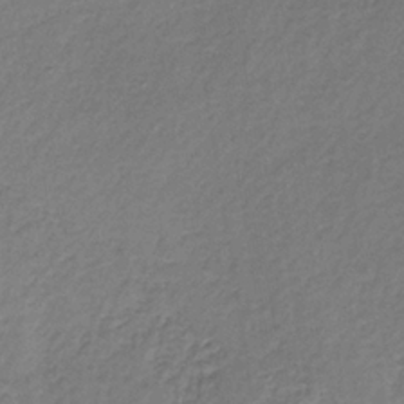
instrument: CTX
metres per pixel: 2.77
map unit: lHb
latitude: -35.9178
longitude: 63.2187
